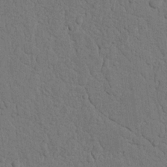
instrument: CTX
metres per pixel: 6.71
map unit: Nhu
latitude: 20.0822
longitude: -76.4223
